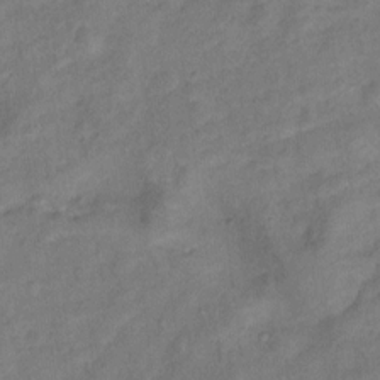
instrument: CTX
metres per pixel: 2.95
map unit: Ht
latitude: 11.7450
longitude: -40.2333
